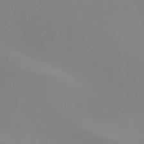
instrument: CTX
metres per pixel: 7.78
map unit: Ht
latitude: -15.7478
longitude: -48.1011
